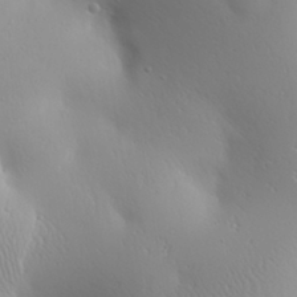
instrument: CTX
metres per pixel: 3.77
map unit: Aa
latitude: 31.9339
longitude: -143.1214
